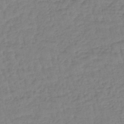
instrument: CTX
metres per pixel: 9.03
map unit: eHb
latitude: -45.1809
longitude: 80.6519
